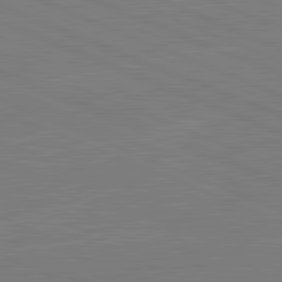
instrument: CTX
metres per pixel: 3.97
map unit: lApd
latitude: 82.1766
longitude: -156.4223
